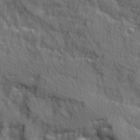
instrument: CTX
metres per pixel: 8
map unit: Ave
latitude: 11.2915
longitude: -101.8394
